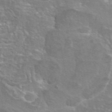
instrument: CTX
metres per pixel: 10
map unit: eAb
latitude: 45.1970
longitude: 106.4818
